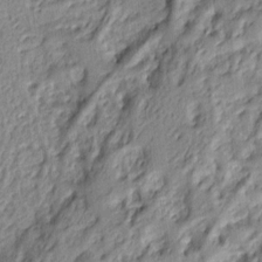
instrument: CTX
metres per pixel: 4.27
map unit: Ht
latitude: 7.8205
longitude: -77.7071
